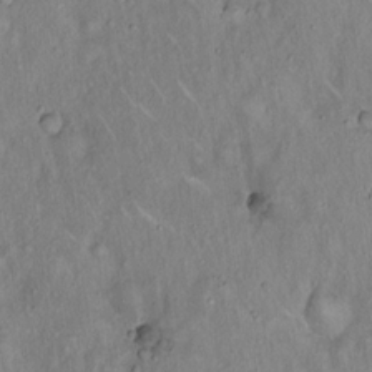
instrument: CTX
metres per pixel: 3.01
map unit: Hto
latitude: 16.1389
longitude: -59.0836
